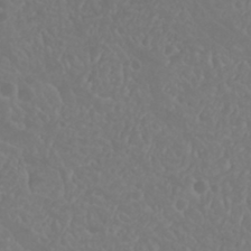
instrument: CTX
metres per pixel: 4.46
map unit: Nhu
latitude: 23.8394
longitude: -63.7639
